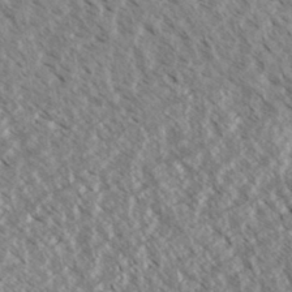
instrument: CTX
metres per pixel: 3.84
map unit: eHh
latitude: 34.0633
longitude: -140.2711
